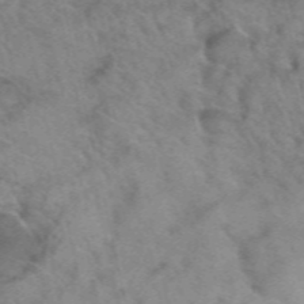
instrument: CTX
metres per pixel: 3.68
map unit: Hto
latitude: 39.2159
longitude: -41.8016
